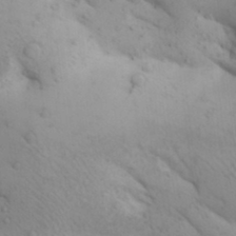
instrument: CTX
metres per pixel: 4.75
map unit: Aa
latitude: 27.3671
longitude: -149.4049
